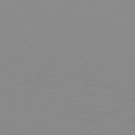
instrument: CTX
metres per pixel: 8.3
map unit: Hpe
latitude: 74.6302
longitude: -128.5168
